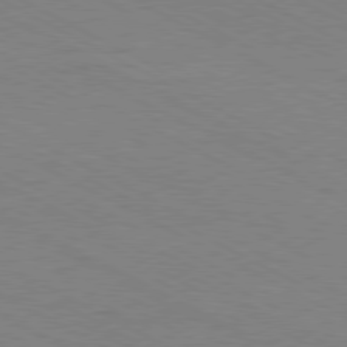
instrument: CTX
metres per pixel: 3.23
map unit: Hpe
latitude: -81.1431
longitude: 12.2362
